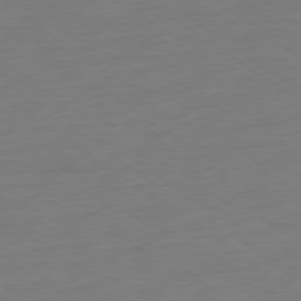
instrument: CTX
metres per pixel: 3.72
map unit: Ap
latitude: -79.1431
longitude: -68.2712
